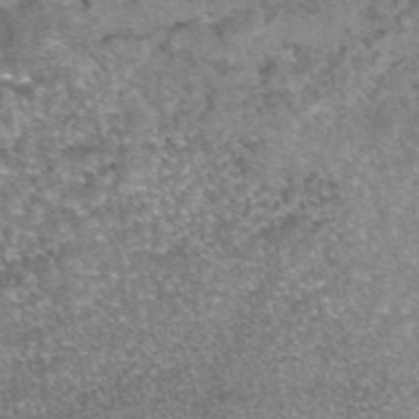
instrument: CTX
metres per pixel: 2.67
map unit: eAb
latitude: 45.3670
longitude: 104.4251
